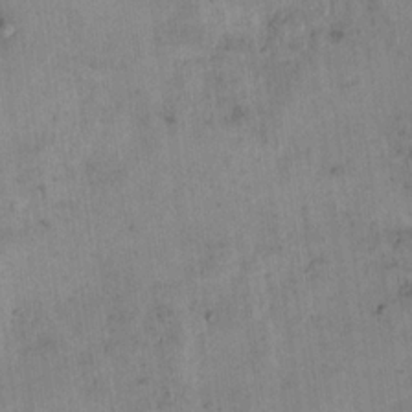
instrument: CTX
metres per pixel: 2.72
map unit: eHh
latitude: 21.1970
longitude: -61.1025
